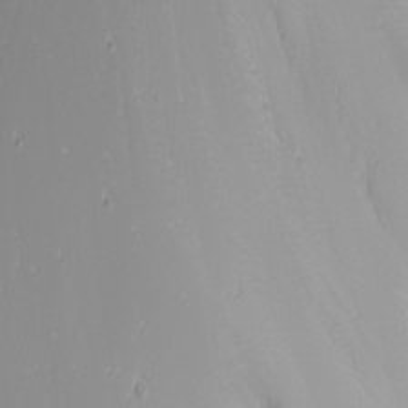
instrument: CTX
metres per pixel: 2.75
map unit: Nhu
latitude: -7.0297
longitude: -88.7436
